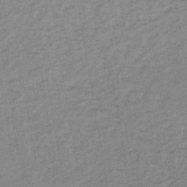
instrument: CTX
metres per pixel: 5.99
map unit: lHb
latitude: -41.7100
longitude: 62.6518
